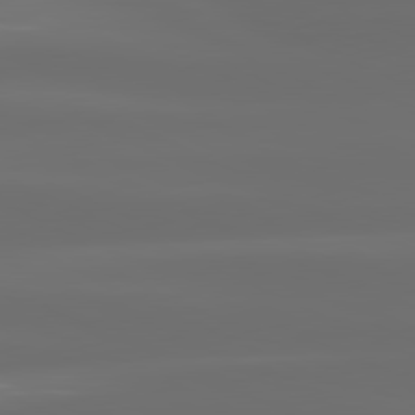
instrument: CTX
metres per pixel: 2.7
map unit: lApd
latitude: 81.0836
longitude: -137.6694
